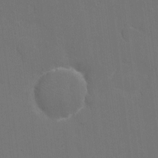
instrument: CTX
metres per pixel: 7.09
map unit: eHh
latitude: 5.0458
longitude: -65.8205
